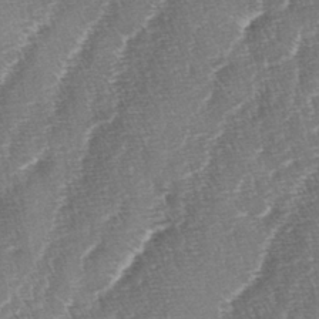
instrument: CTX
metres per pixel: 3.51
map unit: lAa
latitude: -3.9745
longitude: -129.9528
